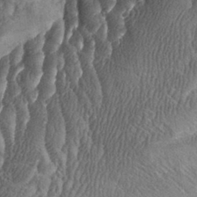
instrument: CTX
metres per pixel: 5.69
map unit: eHh
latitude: 34.4979
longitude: -137.1403
